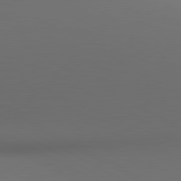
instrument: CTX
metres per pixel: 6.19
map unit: lApd
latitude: 81.0080
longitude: 137.0108
